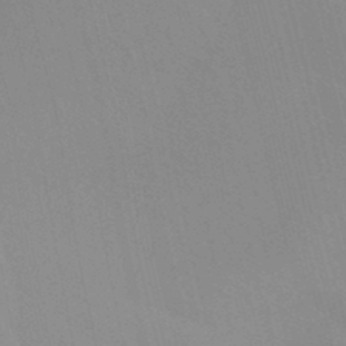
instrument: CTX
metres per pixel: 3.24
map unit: Ht
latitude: -6.9919
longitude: -31.6505
